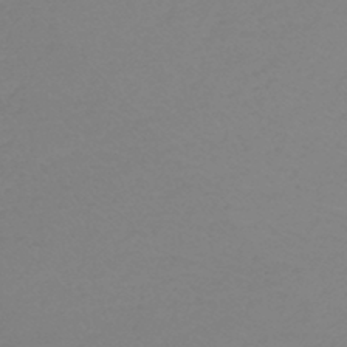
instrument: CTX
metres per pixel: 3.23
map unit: lHb
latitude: -44.1606
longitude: 71.0864
